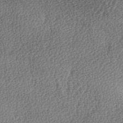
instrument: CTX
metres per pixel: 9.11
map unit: lAa
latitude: -3.9556
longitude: -121.3671
